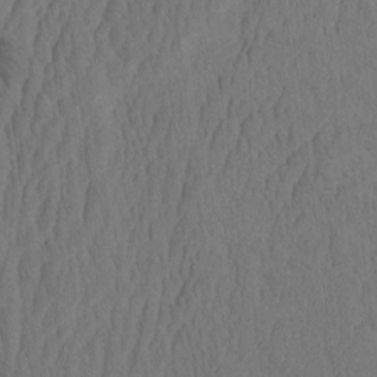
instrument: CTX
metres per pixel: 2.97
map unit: eHh
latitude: -2.1983
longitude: 15.4077
